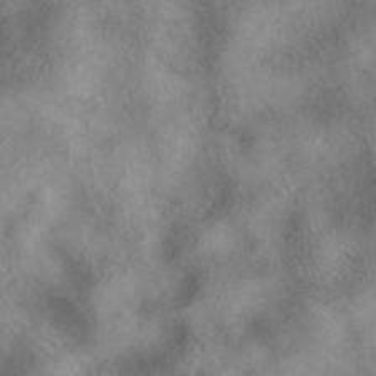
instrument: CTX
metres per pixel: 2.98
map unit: eAb
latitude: 39.0080
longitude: 112.8219
